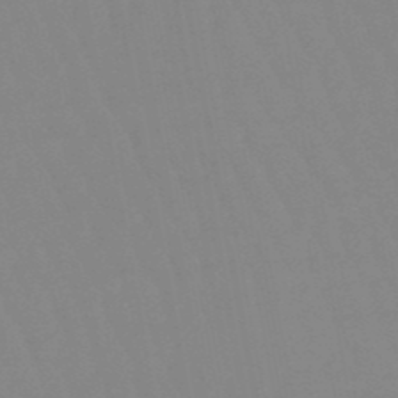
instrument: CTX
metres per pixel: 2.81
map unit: eHb
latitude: -49.9178
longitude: 74.2362
